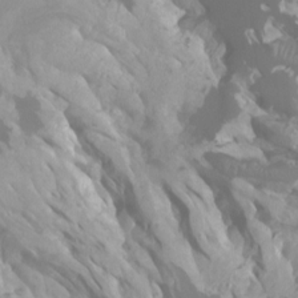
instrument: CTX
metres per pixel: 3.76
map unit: Ht
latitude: -0.6330
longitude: -18.4223
